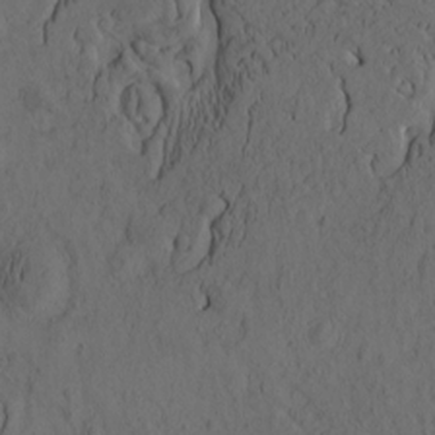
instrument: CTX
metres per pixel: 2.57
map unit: eHh
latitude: -1.5588
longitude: 17.2565
